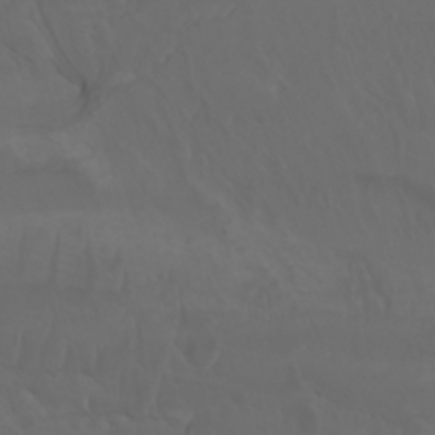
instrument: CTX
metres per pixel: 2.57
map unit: Nhu
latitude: -7.9367
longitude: -81.7261
